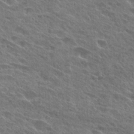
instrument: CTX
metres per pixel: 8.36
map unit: Hto
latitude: 26.2334
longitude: -43.8206
